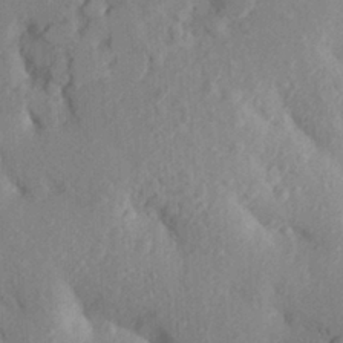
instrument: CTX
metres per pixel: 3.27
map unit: Aa
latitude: 24.3278
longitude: -150.6301
